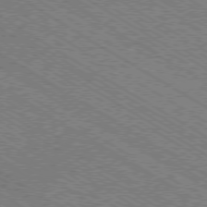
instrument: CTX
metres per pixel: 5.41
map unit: Ap
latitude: -79.1431
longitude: -78.8380
